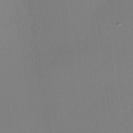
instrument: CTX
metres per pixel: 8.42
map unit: HNhu
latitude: 7.8583
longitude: 12.5763
